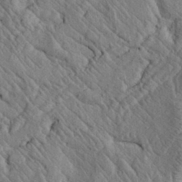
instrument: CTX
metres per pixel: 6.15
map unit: lAvf
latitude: 6.8758
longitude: 159.9178
